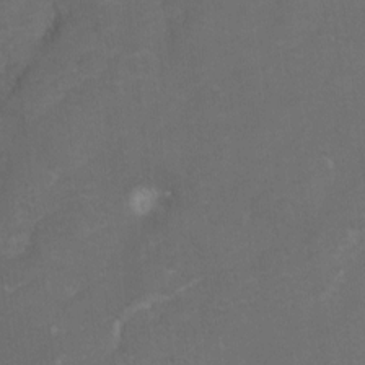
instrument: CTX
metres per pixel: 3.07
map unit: Hto
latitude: 5.1025
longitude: -32.2523
